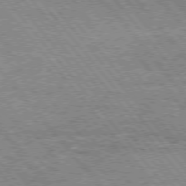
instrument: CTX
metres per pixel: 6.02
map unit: Hpe
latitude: 75.0836
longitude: -140.3656
